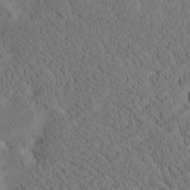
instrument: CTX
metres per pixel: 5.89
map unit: Htu
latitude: -4.3495
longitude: 173.3698
